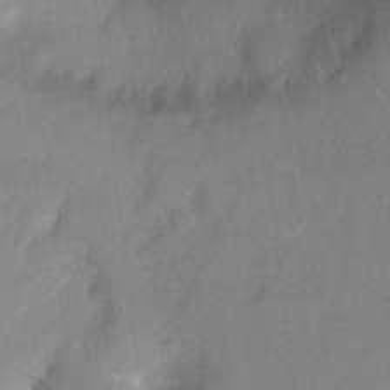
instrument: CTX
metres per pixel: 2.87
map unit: Ht
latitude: 5.8583
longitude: -30.3657
